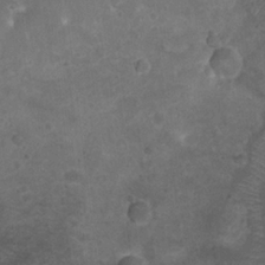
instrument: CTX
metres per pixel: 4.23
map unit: Ht
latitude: 3.7449
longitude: -19.8583
